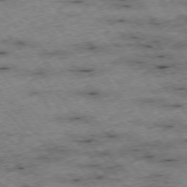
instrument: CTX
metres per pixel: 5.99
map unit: Hpe
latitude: -75.9745
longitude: -17.4237
